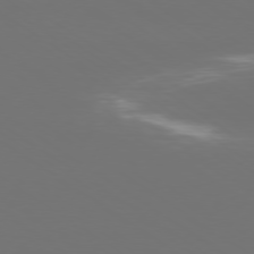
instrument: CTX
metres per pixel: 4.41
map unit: Ap
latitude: -79.4454
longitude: -93.2348
